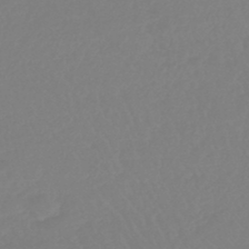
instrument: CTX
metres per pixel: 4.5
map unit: lHb
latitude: -44.6896
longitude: 71.2187
